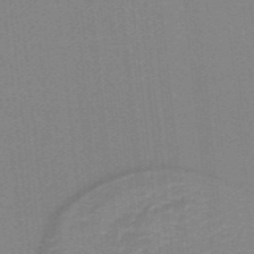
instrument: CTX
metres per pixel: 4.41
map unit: lHb
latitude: -40.0661
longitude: 54.3495
